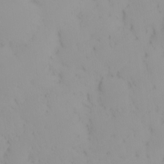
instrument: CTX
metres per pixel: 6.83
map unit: eHh
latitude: -1.6911
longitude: 20.2928
